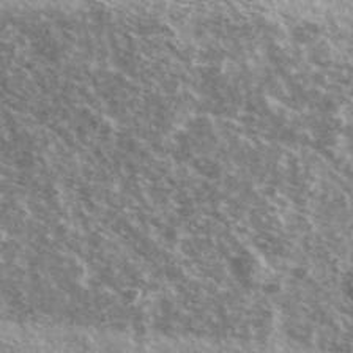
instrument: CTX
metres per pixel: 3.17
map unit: Ave
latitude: 39.0080
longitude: -108.4979
